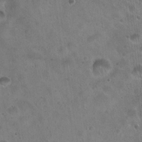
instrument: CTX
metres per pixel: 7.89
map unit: Hto
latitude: 22.4223
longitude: -54.0633
